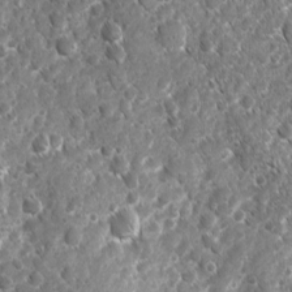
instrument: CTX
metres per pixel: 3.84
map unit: Ave
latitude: -10.6708
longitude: -119.5749
